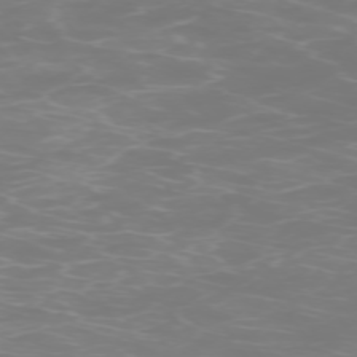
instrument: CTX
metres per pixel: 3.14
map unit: Ap
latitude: -74.7086
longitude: -75.6316
